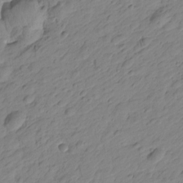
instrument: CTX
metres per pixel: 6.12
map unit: Htu
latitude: -1.4644
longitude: -175.2348
